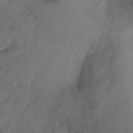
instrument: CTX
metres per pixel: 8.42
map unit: Ht
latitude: -2.3117
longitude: -29.1025
